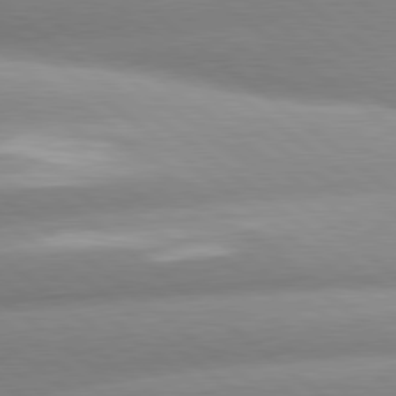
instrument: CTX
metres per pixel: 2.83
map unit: lApd
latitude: 80.1389
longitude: -160.3845
